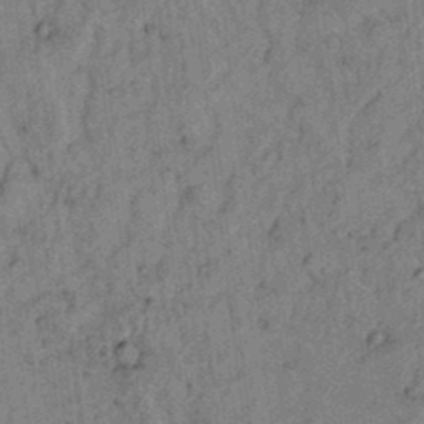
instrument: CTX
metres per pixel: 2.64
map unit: lAvf
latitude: 5.2915
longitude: 158.6329
